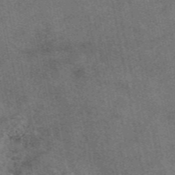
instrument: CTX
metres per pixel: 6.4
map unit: eAb
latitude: 47.7828
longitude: 121.1998
